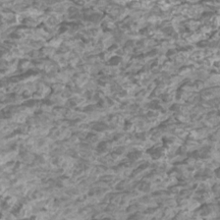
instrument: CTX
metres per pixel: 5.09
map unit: Htu
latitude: 2.6112
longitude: -20.7247
